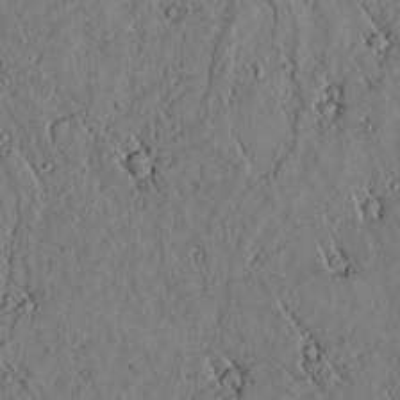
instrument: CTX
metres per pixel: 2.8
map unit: lAvf
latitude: 5.7639
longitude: 159.7666
